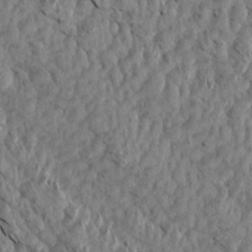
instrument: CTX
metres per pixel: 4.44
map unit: Aa
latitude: 14.6491
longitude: -142.2334
